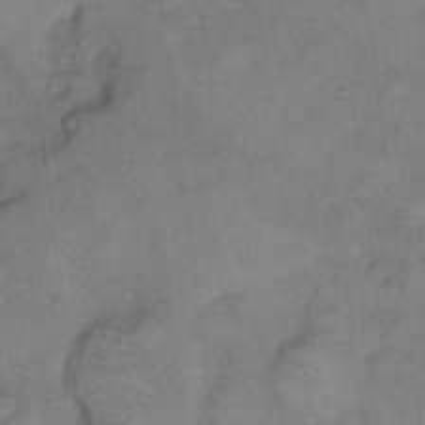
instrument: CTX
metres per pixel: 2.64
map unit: eHh
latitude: 9.3293
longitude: -62.2334
